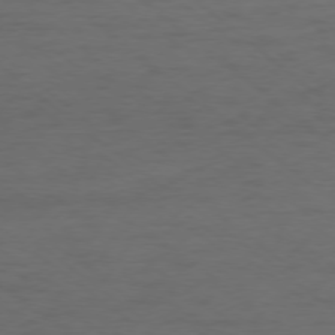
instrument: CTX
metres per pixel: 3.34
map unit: Ap
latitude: -77.4265
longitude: -76.1011
